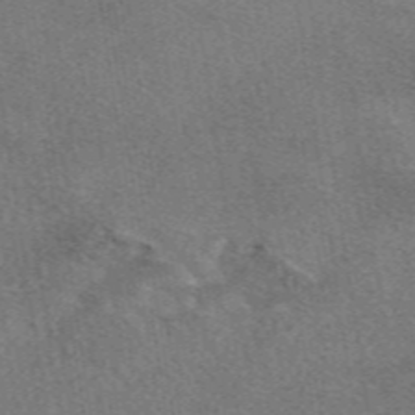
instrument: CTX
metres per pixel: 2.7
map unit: eAb
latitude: 48.5735
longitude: 115.3698
